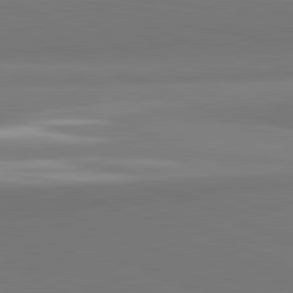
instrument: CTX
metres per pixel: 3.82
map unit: lApd
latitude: 81.9717
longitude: 151.1053
